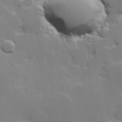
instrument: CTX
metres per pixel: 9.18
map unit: Hve
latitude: 23.7261
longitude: 144.9731
